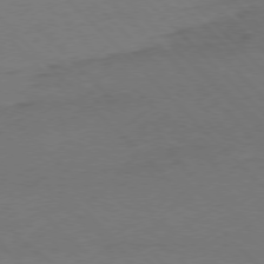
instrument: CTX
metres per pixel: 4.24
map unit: Ap
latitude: -77.4265
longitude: -69.4049
